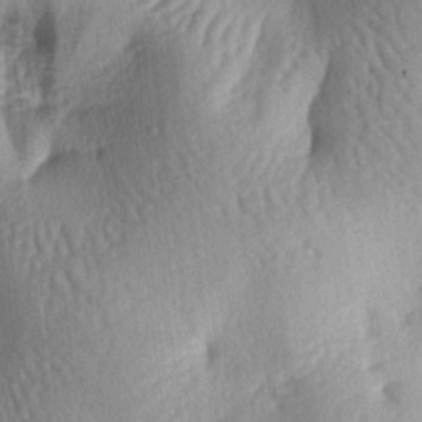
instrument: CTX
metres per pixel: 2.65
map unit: lAa
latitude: -6.3873
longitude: -127.0837
